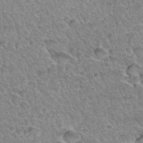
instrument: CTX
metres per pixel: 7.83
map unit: Hto
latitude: 34.8569
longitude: -46.1956
